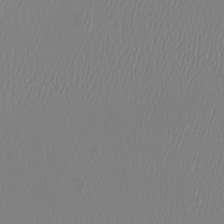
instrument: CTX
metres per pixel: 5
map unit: Htu
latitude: -6.1417
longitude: -73.5938
